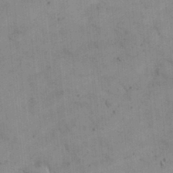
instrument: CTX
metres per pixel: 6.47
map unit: eHh
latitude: 24.6301
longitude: -65.1781
